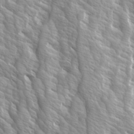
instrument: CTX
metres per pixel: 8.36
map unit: Ave
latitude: 14.5546
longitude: -133.2915
